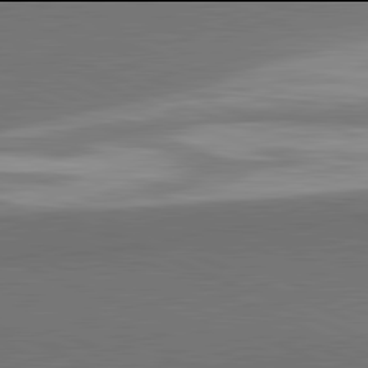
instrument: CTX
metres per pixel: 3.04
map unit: lApd
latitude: 81.9906
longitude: 156.4251
